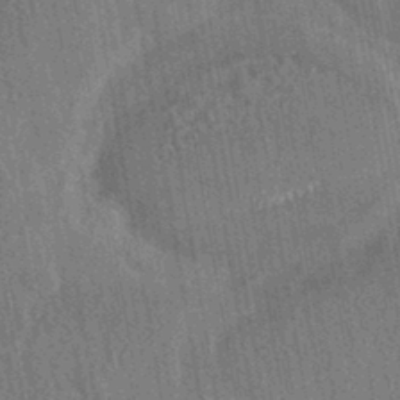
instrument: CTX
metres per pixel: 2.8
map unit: HNhu
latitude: -42.8219
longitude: 96.3306
